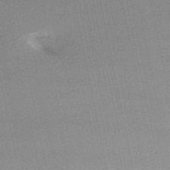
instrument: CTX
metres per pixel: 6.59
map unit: lHb
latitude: -49.4455
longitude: 70.7085
